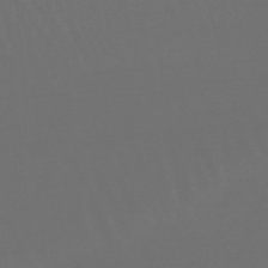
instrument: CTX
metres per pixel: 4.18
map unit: lHb
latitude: -47.6910
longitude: 65.4644
